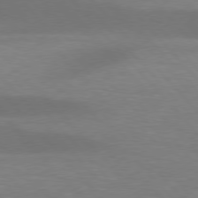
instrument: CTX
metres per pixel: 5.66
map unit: lApd
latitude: 76.8947
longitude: -58.7435
